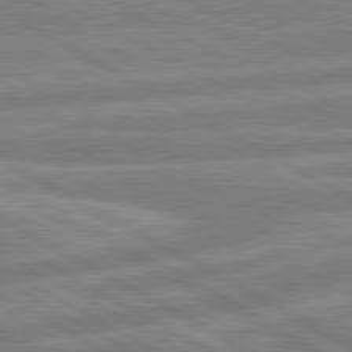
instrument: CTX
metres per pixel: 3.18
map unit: lApd
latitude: 80.7435
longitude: -170.8947
